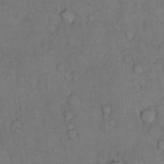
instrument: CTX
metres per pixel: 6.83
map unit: Hto
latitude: 10.8758
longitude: -61.1025
